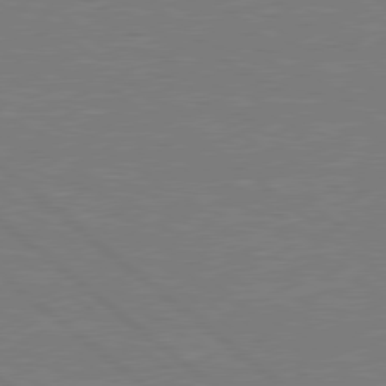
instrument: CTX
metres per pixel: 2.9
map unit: Hpe
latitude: 78.6302
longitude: -123.8583
